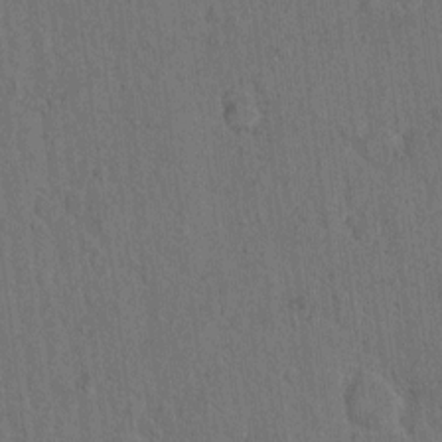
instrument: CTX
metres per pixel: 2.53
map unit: Hto
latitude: 9.8772
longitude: -60.8947
